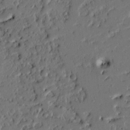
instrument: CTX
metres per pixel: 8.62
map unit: Ht
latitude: 9.5371
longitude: -77.5938
